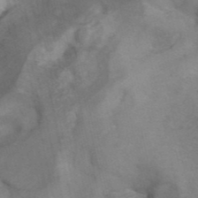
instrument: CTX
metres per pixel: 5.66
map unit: ANa
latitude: 42.1011
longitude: 15.3321
